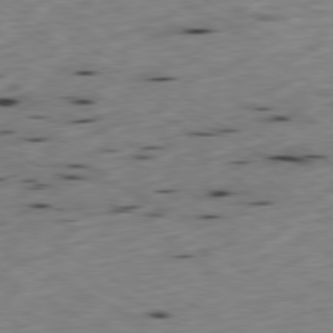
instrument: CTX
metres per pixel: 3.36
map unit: Ap
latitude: -80.3495
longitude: -70.1767
